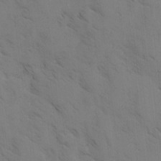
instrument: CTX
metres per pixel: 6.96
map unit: Ave
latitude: -0.7464
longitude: -111.6883
